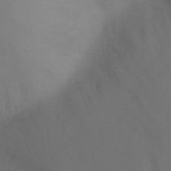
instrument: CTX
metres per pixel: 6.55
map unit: Ht
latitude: -4.0283
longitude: -61.6316
